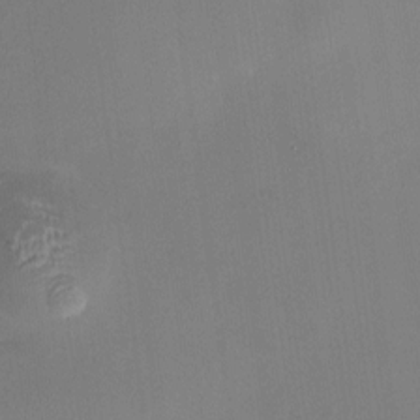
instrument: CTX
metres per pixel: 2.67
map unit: HNhu
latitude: 6.4601
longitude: 9.3132
